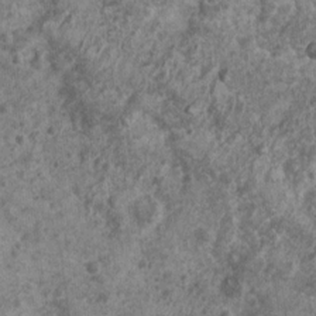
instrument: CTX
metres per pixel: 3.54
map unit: Nhu
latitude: 6.7435
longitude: -20.1955
